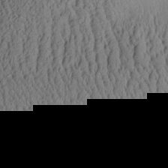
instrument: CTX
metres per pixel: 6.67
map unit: Aa
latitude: 26.5168
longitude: -135.2726
